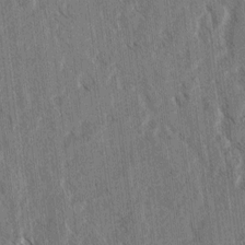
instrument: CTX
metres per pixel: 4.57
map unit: lAvf
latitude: 3.8394
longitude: -105.5938
